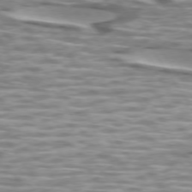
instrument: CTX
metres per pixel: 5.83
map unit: lApd
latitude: 74.2523
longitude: -57.3859
